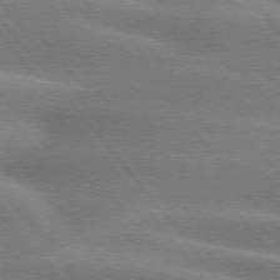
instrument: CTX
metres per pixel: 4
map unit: lApd
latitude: 74.9703
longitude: -58.8002
